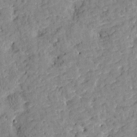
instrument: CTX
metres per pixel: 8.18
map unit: Htu
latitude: -2.4817
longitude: 174.7085
